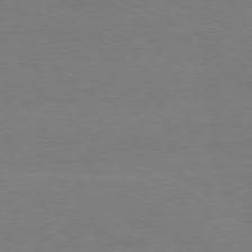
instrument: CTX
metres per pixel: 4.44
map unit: Ap
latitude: -80.8408
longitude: -60.1578
